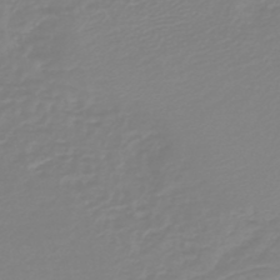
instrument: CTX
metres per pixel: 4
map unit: HNb
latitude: -45.8045
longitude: 54.8219
